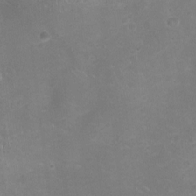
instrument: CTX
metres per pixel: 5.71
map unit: Ht
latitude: -4.6896
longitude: -19.3481
